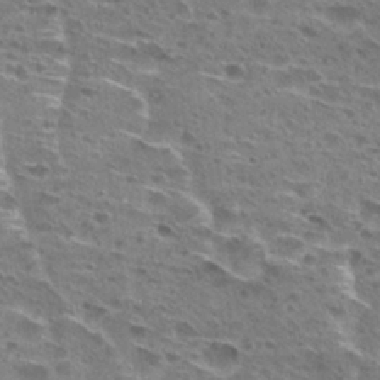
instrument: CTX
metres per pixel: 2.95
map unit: Hto
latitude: 27.2726
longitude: -45.6883
